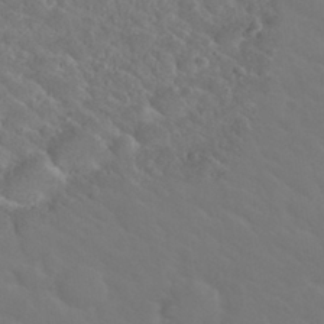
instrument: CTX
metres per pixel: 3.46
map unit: Nhu
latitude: 29.5371
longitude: -52.3656
